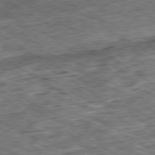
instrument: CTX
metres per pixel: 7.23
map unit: Ap
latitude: -80.4629
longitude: -84.5357
